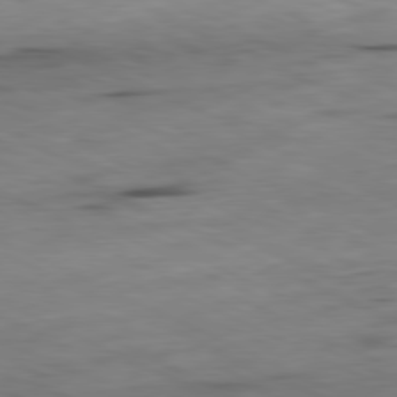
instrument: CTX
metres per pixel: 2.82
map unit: Ap
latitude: -81.2187
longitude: -69.0459
